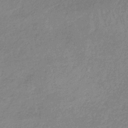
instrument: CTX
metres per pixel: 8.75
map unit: HNb
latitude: -34.6329
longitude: 55.4077
